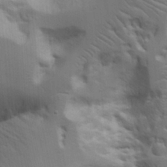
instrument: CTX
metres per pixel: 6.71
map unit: Aa
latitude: 21.7261
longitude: -124.1388
